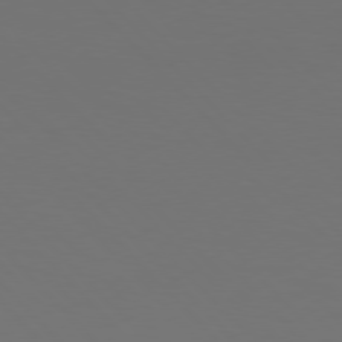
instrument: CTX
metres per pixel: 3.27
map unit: Hpe
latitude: 76.9136
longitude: -167.4237
